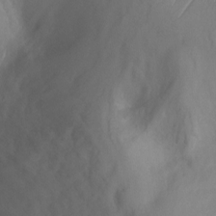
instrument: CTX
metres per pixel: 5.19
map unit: Ht
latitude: -7.2754
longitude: -23.5938
